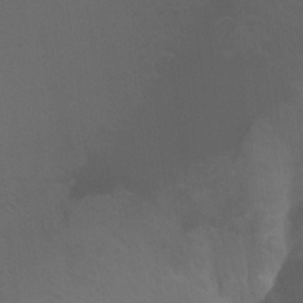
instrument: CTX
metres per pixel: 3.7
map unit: Ht
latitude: -11.2376
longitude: -35.0647
